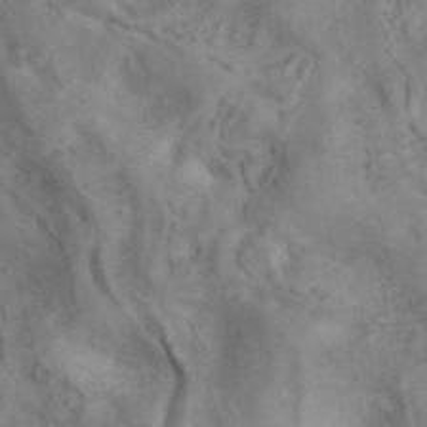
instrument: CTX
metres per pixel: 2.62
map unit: ANa
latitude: 41.3104
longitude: 15.1620
